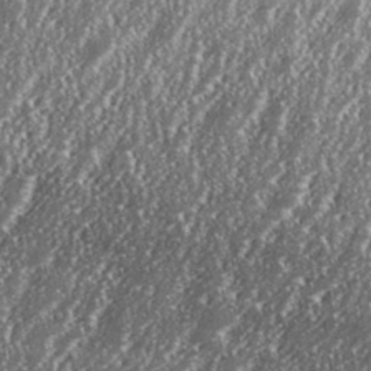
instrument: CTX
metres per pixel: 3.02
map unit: eHh
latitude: 35.2726
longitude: -131.9906
